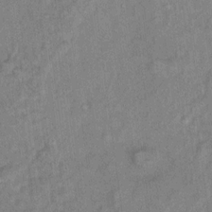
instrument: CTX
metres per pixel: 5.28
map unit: Ht
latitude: 7.9339
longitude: -37.3671
